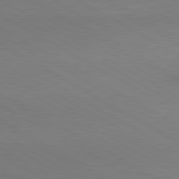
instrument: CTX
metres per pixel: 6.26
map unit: lApd
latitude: 80.4034
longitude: 163.7099
